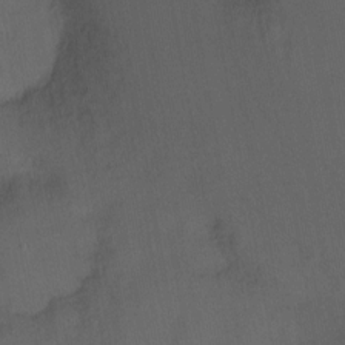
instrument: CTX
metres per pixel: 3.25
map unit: Ht
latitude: -6.1417
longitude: -37.2159
